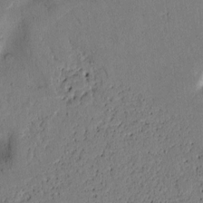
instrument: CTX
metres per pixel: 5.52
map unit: Htu
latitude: -0.8408
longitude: 170.1984
